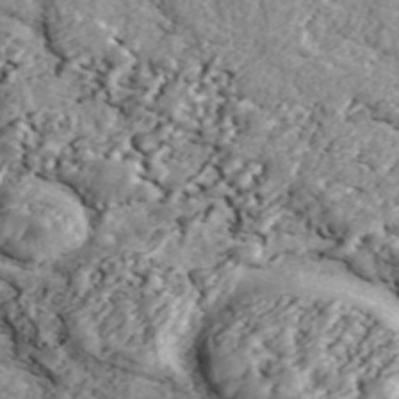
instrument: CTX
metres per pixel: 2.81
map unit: ANa
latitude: 44.6112
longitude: 46.5007
